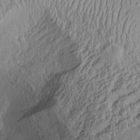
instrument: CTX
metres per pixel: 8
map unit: Aa
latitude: 31.0648
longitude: -133.9528
